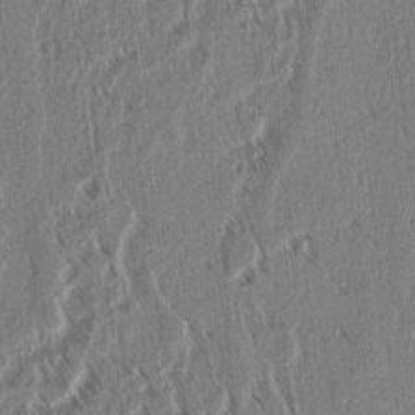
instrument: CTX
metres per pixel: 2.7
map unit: lAvf
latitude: 3.1781
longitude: -105.8773
